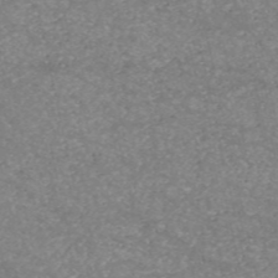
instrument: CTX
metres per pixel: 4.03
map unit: HNb
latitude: -53.6910
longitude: -38.7057
